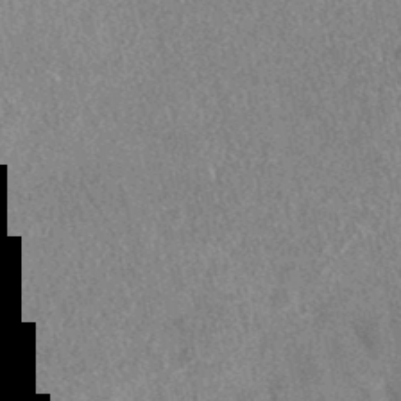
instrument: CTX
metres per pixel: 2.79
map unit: eAb
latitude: 35.7260
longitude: 112.6708
